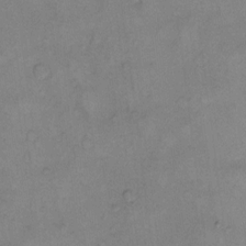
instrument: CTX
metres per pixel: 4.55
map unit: eHh
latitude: 11.3482
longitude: -64.4223
